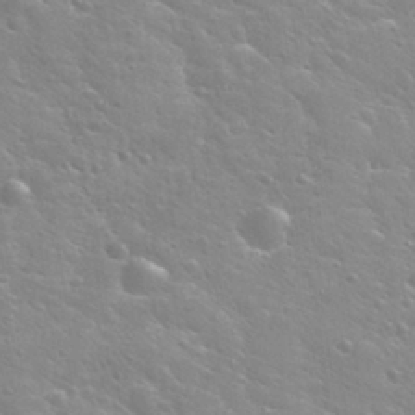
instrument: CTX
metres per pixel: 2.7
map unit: Nhu
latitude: 32.0255
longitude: -50.6490
